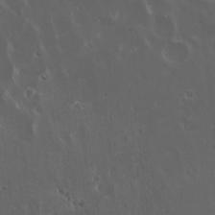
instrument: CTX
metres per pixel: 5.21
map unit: Hto
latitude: 19.6316
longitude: -57.3670
